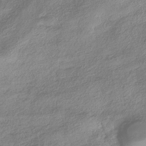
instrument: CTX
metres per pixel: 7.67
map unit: HNhu
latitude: -41.7666
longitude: 102.2928
